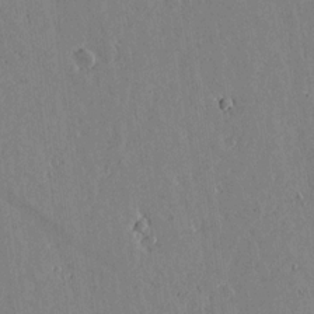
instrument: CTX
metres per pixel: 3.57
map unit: lAvf
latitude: 15.4427
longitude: -125.8016
